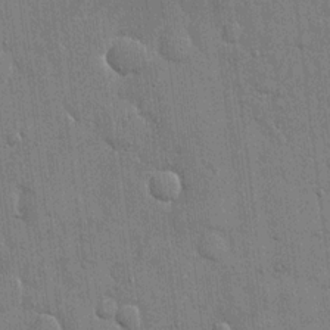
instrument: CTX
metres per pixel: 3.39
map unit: eHh
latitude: 14.2901
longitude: -68.8380
